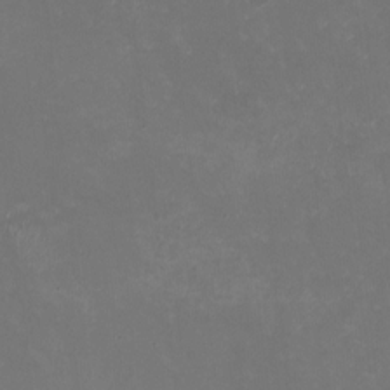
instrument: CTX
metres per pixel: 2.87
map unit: HNhu
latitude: -1.5777
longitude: -4.6113
